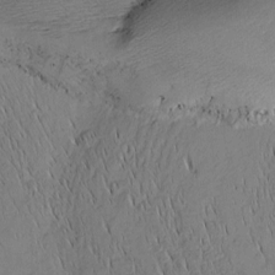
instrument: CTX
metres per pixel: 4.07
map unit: Nhu
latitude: -7.4076
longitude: -152.3656
